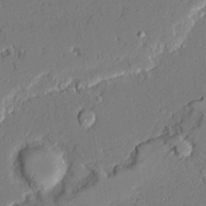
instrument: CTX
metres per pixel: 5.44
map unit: Ave
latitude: 21.3482
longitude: -128.4601
